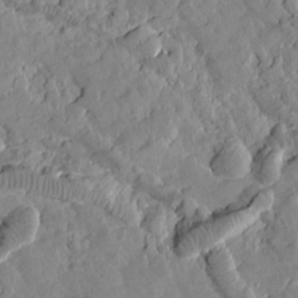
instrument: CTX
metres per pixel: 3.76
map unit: Htu
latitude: 1.9528
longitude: 177.8989
